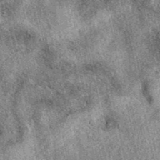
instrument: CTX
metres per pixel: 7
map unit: eAb
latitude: 39.7261
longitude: 109.3699
